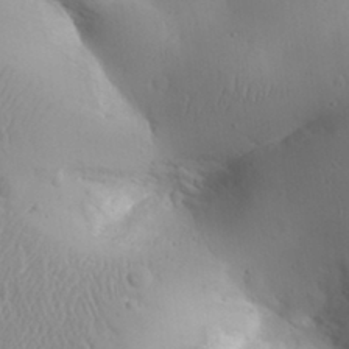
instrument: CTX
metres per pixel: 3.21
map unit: Aa
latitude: 31.8395
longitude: -143.6127
